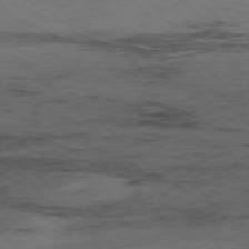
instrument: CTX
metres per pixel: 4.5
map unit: Hpe
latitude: -77.4454
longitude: 13.0298
